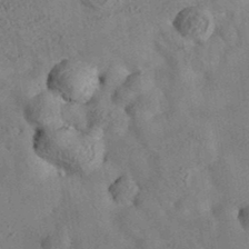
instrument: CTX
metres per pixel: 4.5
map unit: eAb
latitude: 34.9324
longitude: 109.1431
